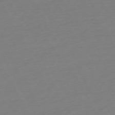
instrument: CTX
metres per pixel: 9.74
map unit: Ap
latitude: -74.0094
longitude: -69.4993
